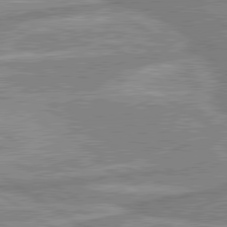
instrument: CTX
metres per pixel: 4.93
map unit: lApd
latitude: 80.1956
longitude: -176.5923
